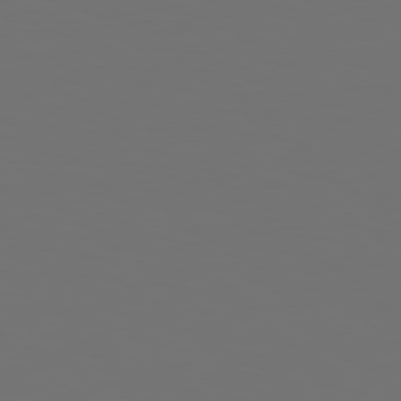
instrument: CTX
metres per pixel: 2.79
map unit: Hpe
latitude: 78.2523
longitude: -174.3656
